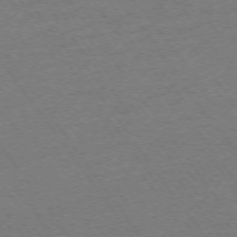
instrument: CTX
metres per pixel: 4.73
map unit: Ap
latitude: -75.1054
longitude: -84.0822
